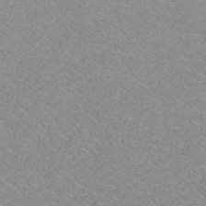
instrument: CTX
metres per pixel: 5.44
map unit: ANa
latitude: 39.6883
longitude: 23.9367
